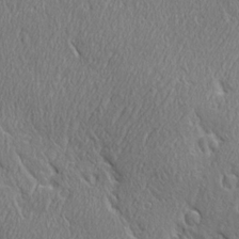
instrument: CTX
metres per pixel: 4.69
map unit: Ave
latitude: 21.7261
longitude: -136.4223
